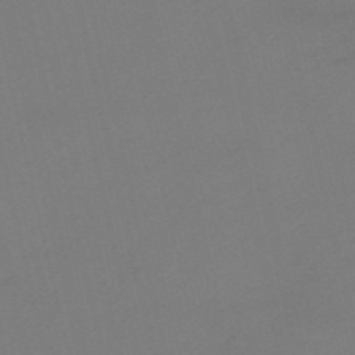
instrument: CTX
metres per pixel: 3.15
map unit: HNb
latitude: -55.4643
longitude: -38.8569
